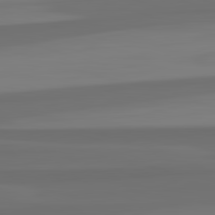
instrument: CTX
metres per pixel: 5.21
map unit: lApd
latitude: 82.9135
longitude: 164.3496
